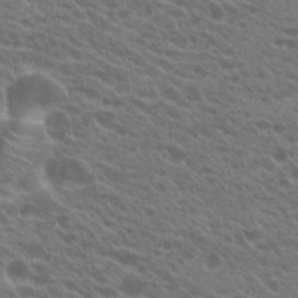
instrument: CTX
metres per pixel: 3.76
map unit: Hto
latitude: 22.5924
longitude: -37.6316
